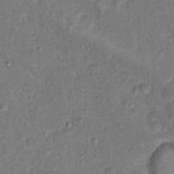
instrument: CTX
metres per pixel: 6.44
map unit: Hto
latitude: 14.0444
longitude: -37.5182
